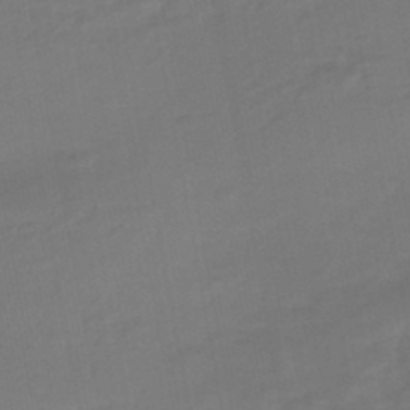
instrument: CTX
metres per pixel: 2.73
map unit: HNhu
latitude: -45.8800
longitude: 92.6518
